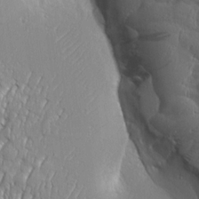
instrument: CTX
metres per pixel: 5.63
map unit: Aa
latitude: 8.4034
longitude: -132.4034
